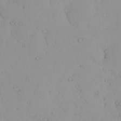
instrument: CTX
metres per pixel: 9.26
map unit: eHh
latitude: -1.3699
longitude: 19.9178
